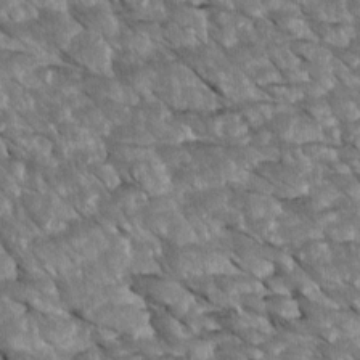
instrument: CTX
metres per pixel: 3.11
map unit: Htu
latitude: 2.7246
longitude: 142.9730
